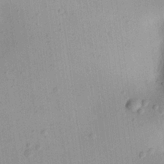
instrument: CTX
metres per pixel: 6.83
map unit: Aa
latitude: 22.2711
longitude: -147.4049
